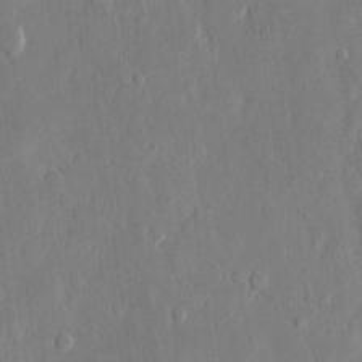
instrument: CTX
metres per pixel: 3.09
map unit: eHh
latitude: 13.3293
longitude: -70.1011
